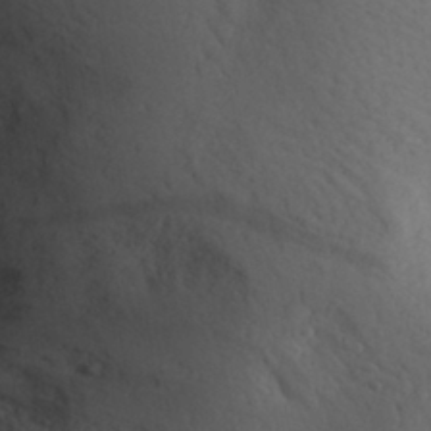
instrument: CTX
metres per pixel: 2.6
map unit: Aa
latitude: 30.7247
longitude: -143.9528
